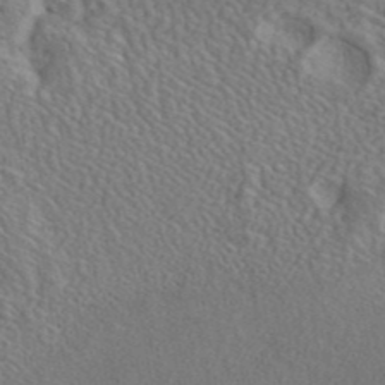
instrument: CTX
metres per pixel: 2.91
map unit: ANa
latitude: 42.2712
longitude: 51.1620
